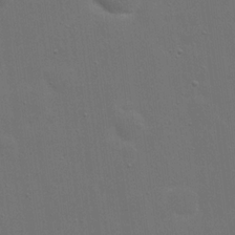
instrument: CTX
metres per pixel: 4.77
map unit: eHh
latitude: 19.8772
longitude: -66.7813
